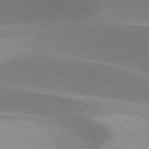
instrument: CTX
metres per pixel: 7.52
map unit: lApd
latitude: 77.1403
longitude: -51.7071
